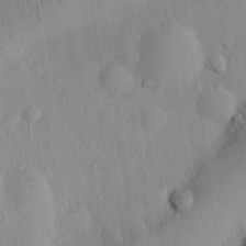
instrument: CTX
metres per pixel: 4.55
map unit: Ht
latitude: 8.3467
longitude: -75.7450
